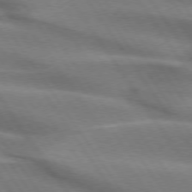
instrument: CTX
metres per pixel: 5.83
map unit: lApd
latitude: 74.5546
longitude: -63.6505
